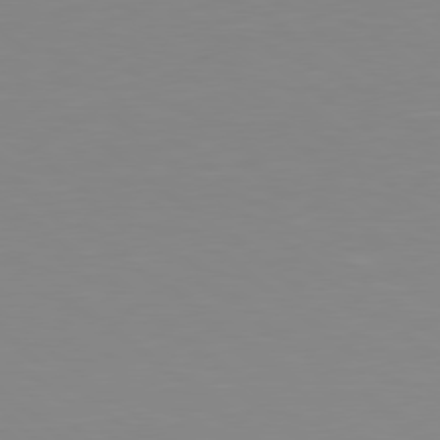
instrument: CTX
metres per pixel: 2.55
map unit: Hpe
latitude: 78.5735
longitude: -172.9513
